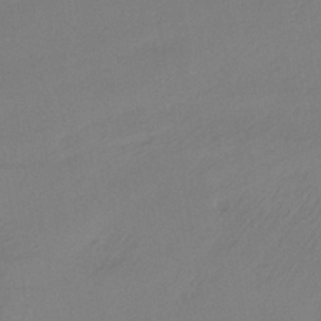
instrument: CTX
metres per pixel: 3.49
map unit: lHb
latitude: -37.9556
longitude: 69.0297
